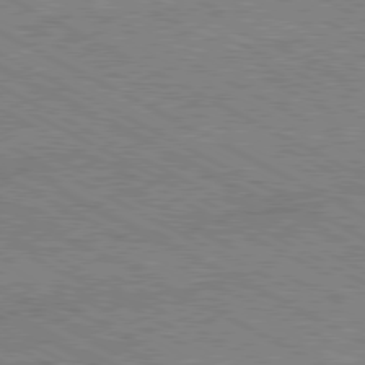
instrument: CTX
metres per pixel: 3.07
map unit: Hpe
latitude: -81.0298
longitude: 20.6140
